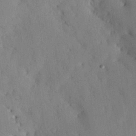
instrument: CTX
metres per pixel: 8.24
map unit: Nhu
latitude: 27.1025
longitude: -71.8583
